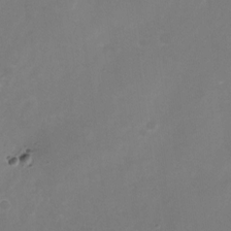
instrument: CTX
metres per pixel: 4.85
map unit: Nhu
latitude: -25.4832
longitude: -70.9891
